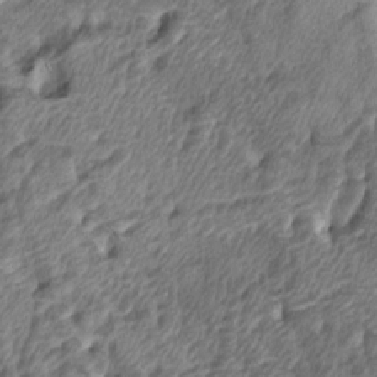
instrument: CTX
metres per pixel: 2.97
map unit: lAa
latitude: -4.8219
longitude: -122.6113
